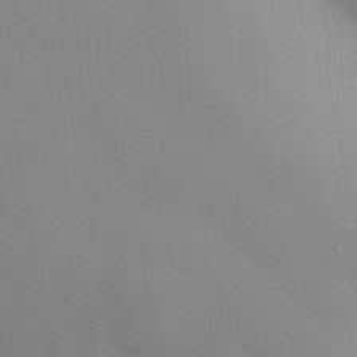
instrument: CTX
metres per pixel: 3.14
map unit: Aa
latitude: 32.4601
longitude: -145.2537
